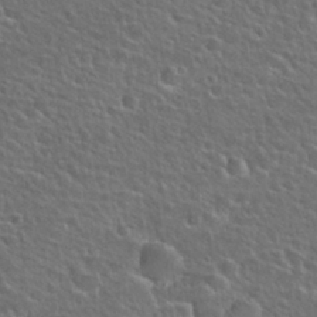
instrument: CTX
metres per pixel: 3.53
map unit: Hto
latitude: 25.8205
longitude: -50.2522
